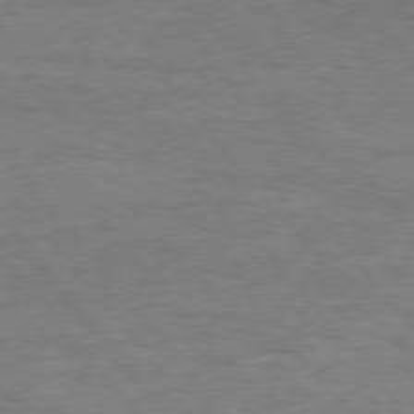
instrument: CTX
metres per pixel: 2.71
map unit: Hpe
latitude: 75.8583
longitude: -151.1781
